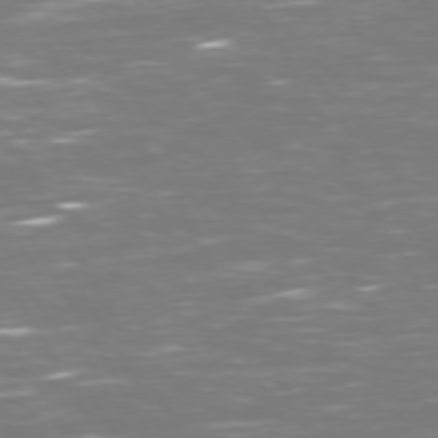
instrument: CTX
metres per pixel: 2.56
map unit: Hpe
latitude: 72.7436
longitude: -125.8772
